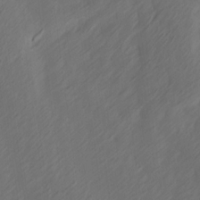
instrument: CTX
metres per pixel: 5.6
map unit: Ave
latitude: 14.0444
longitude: -105.8962
